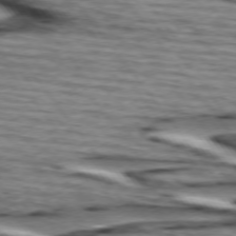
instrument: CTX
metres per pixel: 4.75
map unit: lApd
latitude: 74.5357
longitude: -72.5546
